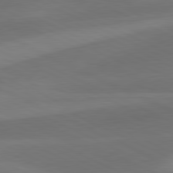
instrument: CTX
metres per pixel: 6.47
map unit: lApd
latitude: 81.2348
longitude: 125.9367
